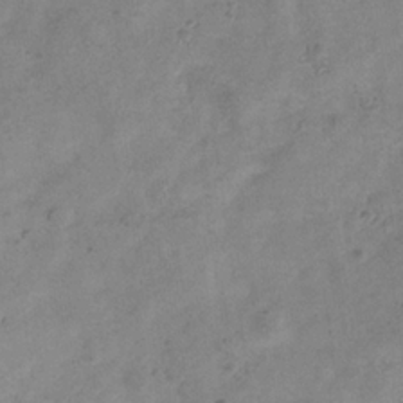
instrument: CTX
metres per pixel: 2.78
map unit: Hve
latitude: -34.4062
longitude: 90.0094
